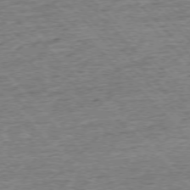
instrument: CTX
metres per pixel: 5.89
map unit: Ap
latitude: -75.9367
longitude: -91.9528
